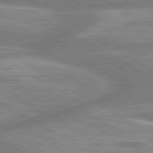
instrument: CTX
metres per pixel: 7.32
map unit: lApd
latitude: 80.2711
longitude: -166.2333
